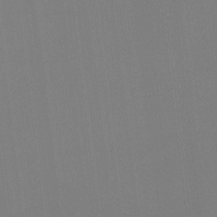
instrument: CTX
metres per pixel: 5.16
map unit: HNhu
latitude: -2.1605
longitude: -6.9136
